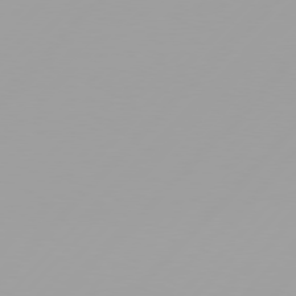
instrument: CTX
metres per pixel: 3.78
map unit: Hpe
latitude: 77.2915
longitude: -139.2915
